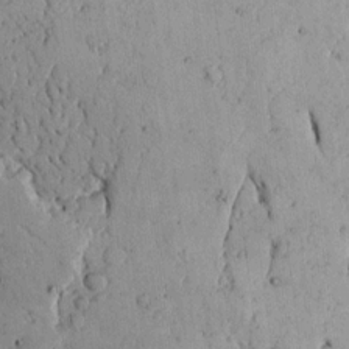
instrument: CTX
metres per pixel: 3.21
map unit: Ave
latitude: 14.3279
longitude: -139.0647
